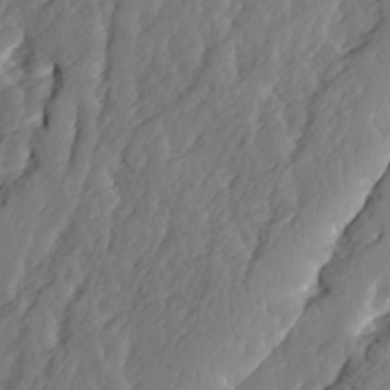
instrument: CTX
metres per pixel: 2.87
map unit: Ave
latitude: 14.0444
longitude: -135.0836
